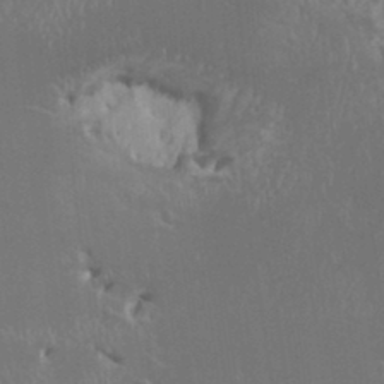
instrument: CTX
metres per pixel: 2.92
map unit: HNhu
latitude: -0.2929
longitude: 1.7478
